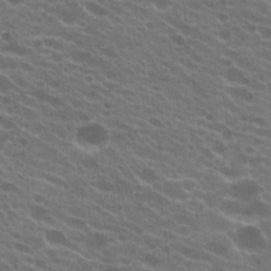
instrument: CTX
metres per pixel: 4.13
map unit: Hto
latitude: 22.4790
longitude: -38.3656
